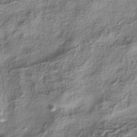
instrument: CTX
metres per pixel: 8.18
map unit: HNhu
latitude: -40.8786
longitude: 109.6911
